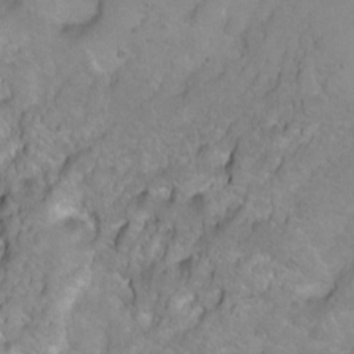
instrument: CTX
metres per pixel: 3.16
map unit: Hto
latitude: 3.2537
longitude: -35.9339
